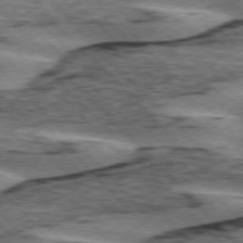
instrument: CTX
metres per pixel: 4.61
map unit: lApd
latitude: 75.7261
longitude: -78.9892
